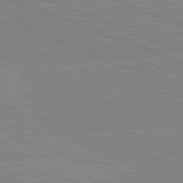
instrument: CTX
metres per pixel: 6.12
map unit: lApd
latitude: 81.8772
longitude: -158.1767
